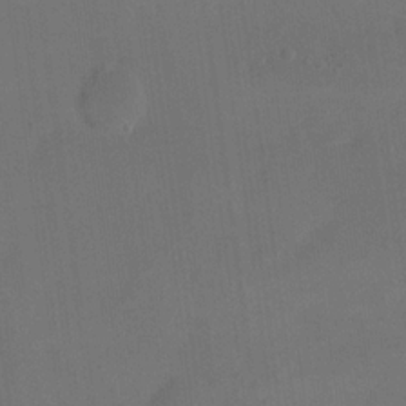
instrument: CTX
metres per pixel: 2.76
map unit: eHh
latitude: 18.4601
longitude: -65.7827
